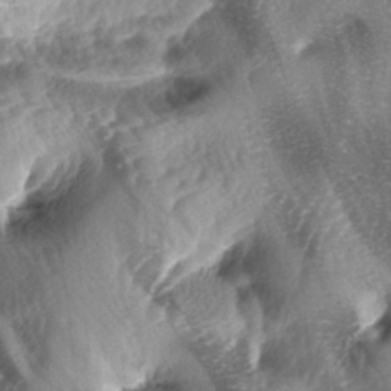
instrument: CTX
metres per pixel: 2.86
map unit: lAa
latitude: -4.6707
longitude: -126.8758
